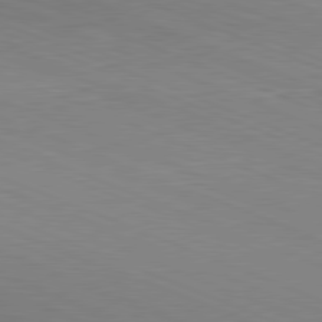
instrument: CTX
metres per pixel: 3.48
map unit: Hpe
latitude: -82.1039
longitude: 14.3684
